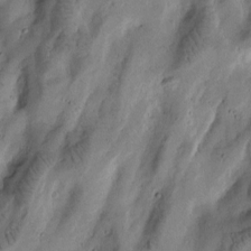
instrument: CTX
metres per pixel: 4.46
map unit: Htu
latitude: -2.7841
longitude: 171.0864
